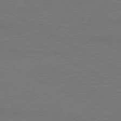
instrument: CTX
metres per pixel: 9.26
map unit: Ap
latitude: -79.7666
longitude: -82.4223
